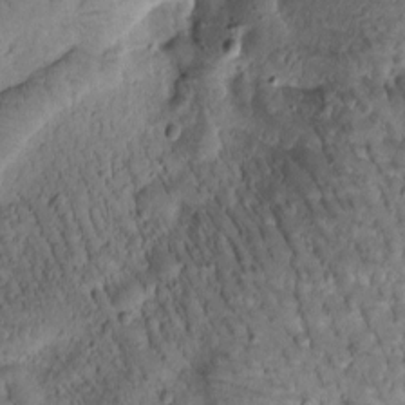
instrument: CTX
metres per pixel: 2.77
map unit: Htu
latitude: -1.4266
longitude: 170.8786
